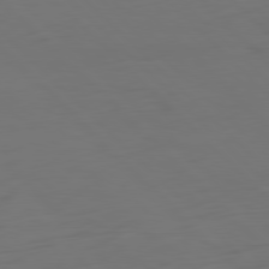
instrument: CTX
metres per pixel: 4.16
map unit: Ap
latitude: -79.8989
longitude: -55.8772
